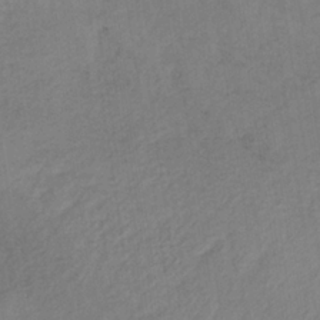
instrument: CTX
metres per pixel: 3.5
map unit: HNb
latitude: -33.5022
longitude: 63.6910
